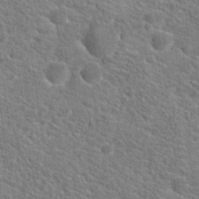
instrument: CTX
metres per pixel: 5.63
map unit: Hto
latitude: 19.1970
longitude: -37.3671
